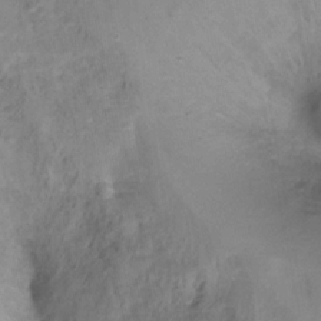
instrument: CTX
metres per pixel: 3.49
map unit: Ht
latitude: -16.9731
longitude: -48.7813
